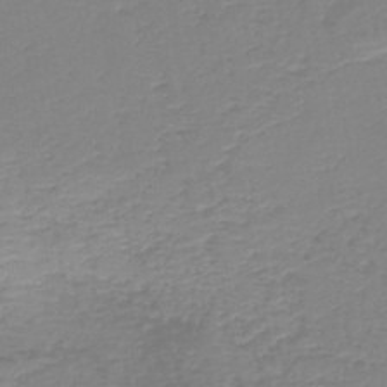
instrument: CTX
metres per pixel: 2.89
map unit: HNb
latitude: -46.4629
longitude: 52.5762
